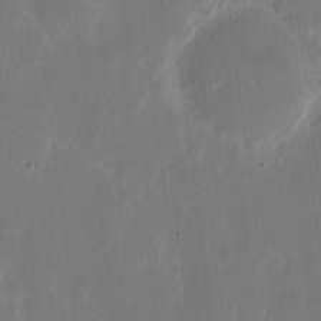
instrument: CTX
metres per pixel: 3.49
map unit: eHh
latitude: 11.9150
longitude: -68.3845
